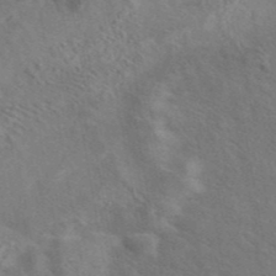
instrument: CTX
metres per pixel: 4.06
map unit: eAb
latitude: 42.9514
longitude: 109.8044
